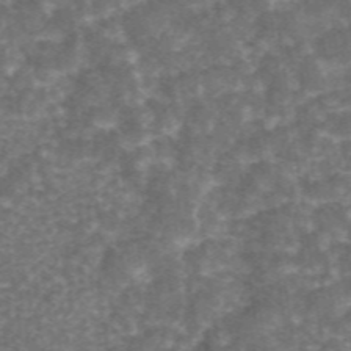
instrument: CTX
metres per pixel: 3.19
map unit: ANa
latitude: 44.7057
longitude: 25.3698
